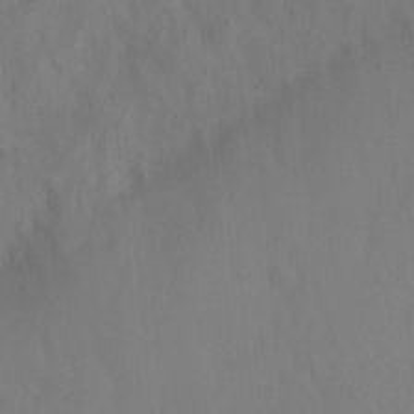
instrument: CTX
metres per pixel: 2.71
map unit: Ht
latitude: -0.9353
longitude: -34.0255
